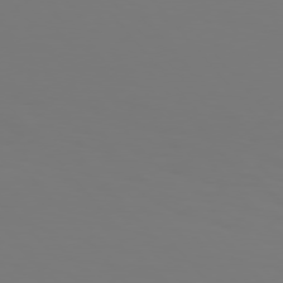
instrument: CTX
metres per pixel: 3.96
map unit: Hpe
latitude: 76.0822
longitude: -132.6868
